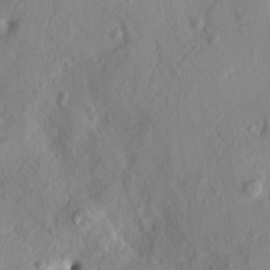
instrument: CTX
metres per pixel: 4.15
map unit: HNhu
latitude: 11.4238
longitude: 23.7478
